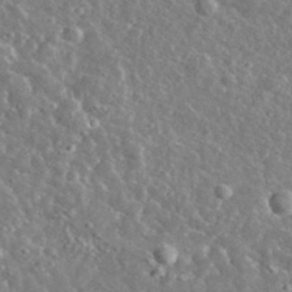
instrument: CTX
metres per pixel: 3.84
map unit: lHvf
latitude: 37.1403
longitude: -89.2348
